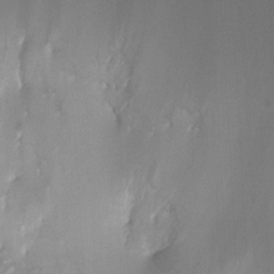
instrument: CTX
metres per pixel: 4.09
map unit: HNhu
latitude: -0.7653
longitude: -4.5924
